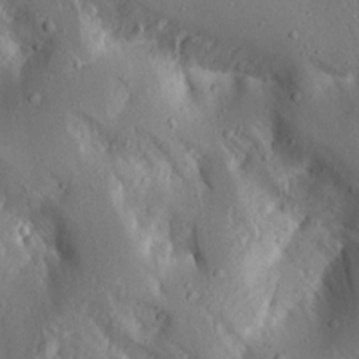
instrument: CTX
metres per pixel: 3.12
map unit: Aa
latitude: 16.2712
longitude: -149.4804
